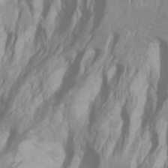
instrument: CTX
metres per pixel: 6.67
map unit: Htu
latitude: -0.7275
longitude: -75.8205
